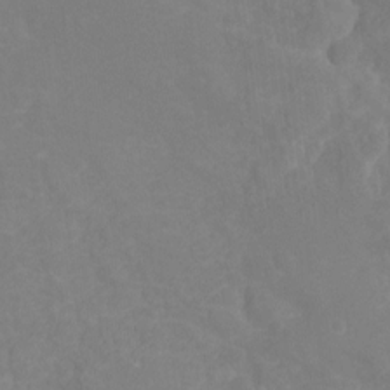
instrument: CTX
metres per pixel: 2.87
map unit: Ht
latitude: -1.4455
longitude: -34.9135
